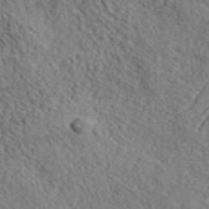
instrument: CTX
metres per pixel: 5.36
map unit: eHh
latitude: 36.9514
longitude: -80.3278
